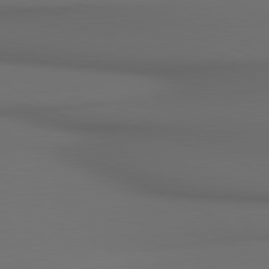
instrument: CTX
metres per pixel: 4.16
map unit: lApd
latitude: 80.4979
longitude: 155.4455
